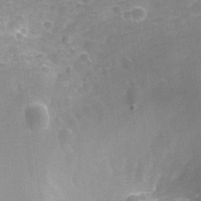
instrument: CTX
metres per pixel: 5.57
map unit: Nhu
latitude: 27.7072
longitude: -55.6694
